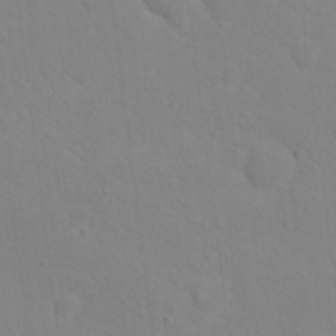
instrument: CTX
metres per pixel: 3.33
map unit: Nhu
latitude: 16.9514
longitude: -33.5938
